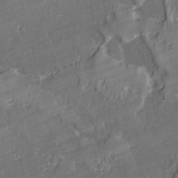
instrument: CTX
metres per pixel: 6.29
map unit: lAvf
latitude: -1.4833
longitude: -108.1388
